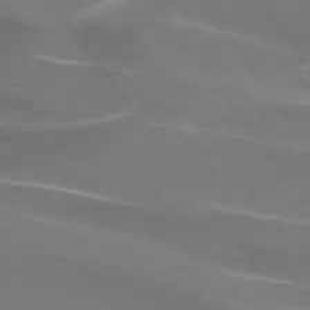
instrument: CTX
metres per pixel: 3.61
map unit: lApd
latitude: 74.6113
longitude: -62.6113
